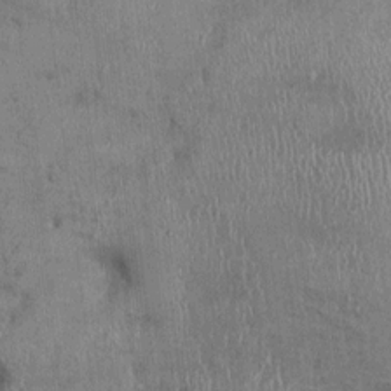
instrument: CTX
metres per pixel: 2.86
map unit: Ht
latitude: -1.3510
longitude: -13.8773
